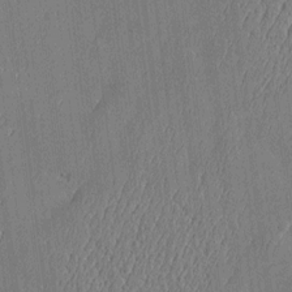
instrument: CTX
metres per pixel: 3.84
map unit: Htu
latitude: -5.8422
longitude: 176.1984
